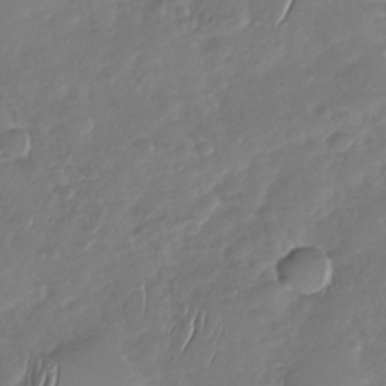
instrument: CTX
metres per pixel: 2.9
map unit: Nhu
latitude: -29.9745
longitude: -61.1403
